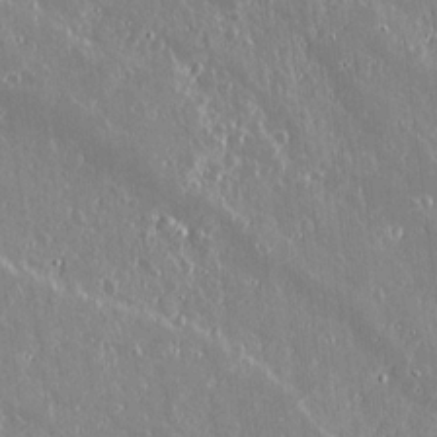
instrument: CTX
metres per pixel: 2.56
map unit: lAvf
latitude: 14.8191
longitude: -129.1592
